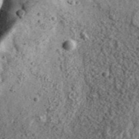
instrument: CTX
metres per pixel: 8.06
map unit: eHh
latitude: 37.3293
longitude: -79.6127
